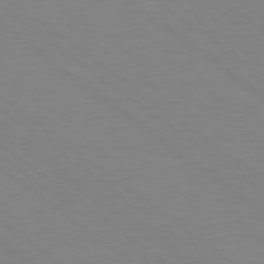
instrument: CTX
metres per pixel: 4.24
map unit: Hpe
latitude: 78.9703
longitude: -124.4790
